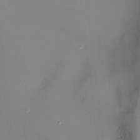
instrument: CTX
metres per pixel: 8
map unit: Ht
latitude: -10.2362
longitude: -19.7071
